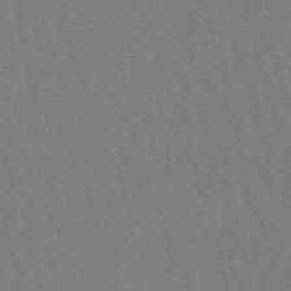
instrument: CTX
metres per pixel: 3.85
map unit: lHb
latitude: -49.7289
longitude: 71.6911
